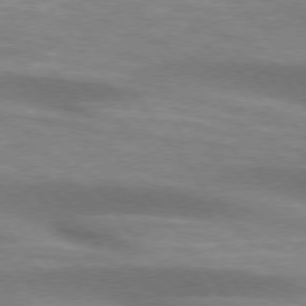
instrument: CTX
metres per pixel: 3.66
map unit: lApd
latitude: 74.5735
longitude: -50.1200
